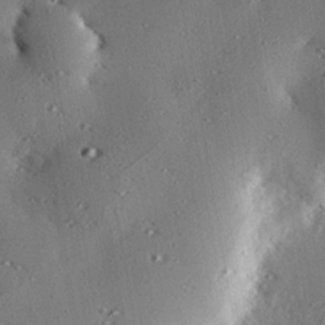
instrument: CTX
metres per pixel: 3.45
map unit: eHh
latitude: 22.5924
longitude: -90.2711
